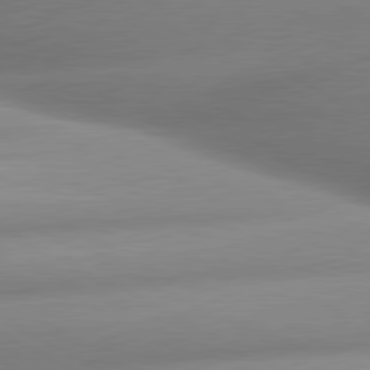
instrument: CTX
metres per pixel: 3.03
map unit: lApd
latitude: 80.2522
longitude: -158.7246
